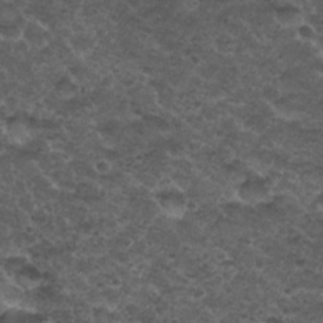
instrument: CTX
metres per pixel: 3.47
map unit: Nhu
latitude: 29.6127
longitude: -49.6316
